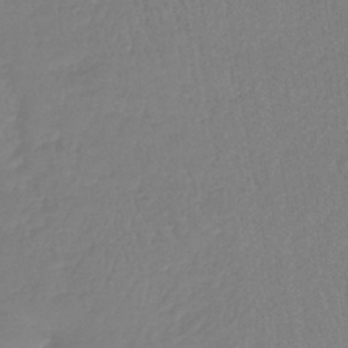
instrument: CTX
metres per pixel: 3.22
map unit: lHb
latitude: -41.6722
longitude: 67.6911
